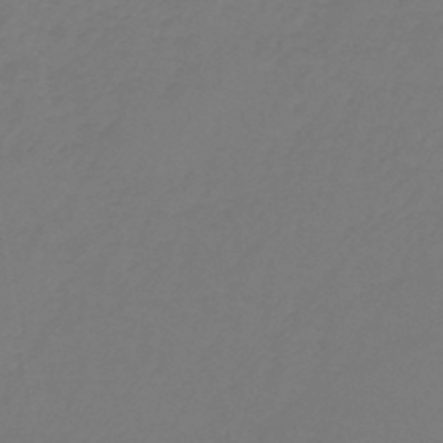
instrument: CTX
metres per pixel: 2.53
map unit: lHb
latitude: -45.7100
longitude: 66.2739
